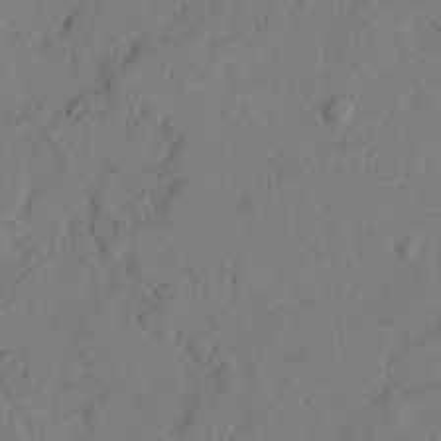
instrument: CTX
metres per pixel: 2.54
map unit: Nhu
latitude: 18.2333
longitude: -77.6694
